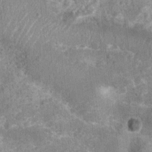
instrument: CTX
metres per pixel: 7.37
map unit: Nhu
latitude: 7.3482
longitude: -20.5357
